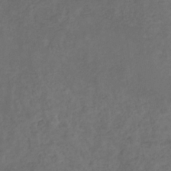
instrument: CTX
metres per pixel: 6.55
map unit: eHb
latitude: -32.7652
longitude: 72.1983
